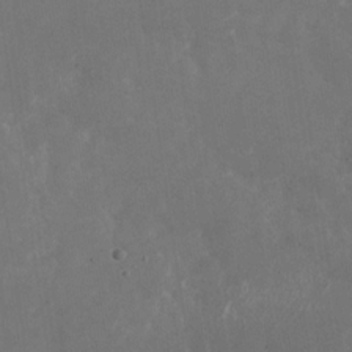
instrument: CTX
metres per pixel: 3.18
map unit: Nhu
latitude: -28.0094
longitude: -75.5182
